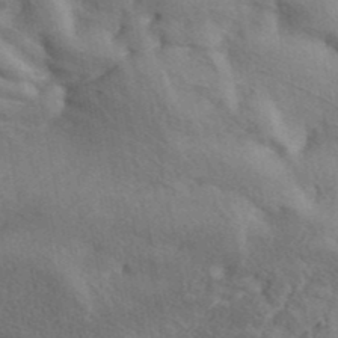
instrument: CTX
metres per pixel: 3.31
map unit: ANa
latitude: 41.5560
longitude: 50.8785
